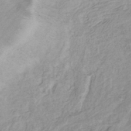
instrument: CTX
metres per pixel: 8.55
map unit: lHb
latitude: -40.5763
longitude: 73.4454
